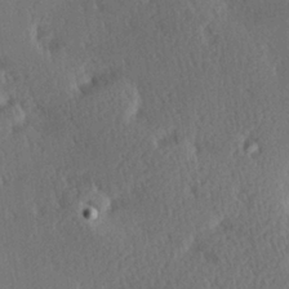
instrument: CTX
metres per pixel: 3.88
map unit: Hve
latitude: 27.2726
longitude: -93.4237
